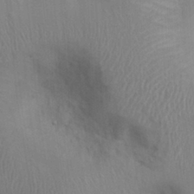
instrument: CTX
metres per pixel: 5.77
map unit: Ht
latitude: 0.4034
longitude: -14.2334
